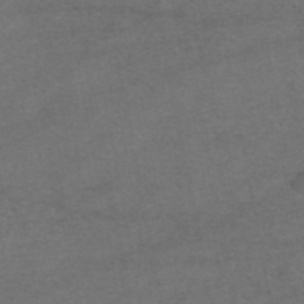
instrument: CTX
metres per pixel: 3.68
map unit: eAb
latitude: 47.8017
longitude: 104.5007
